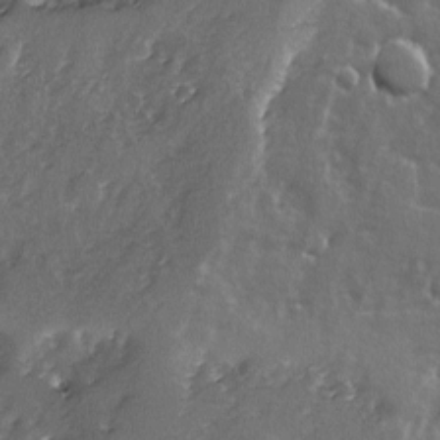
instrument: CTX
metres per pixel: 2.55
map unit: Ave
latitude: -7.8422
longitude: -117.5182
